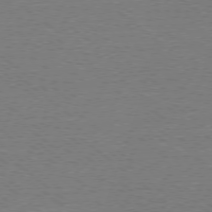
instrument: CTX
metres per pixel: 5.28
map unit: Ap
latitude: -78.8597
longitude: -82.7813
